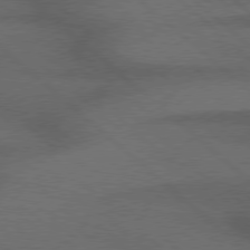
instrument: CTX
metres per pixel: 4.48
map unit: Hpe
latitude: 77.6505
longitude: -157.7260
